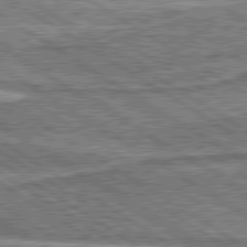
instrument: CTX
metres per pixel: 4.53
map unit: lApd
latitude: 80.3656
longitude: 173.0864
